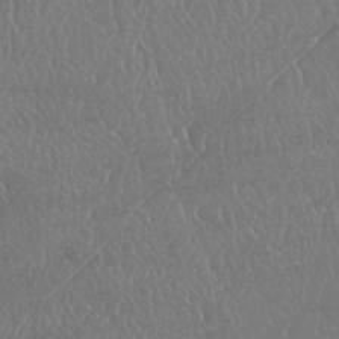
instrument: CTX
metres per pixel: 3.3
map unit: Nhu
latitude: 25.3103
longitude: -60.0822
